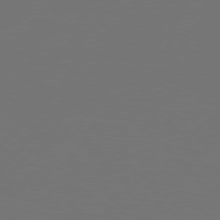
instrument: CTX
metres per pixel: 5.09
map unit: Hpe
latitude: 76.7057
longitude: -138.1389
